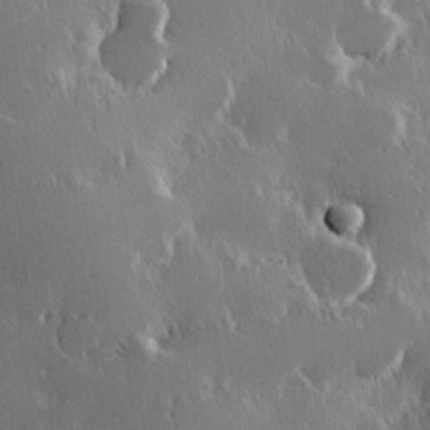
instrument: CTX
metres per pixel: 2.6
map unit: Hve
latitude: 22.9892
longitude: 146.4062
